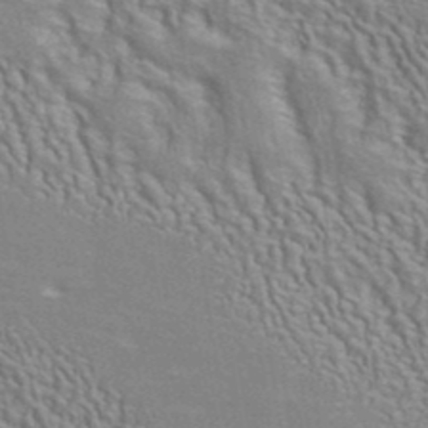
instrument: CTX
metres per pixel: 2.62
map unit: ANa
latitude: 40.8569
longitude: 29.3510
